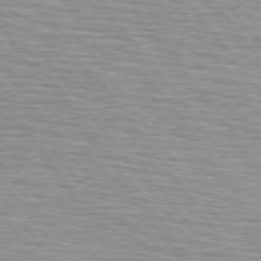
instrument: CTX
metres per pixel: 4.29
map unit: lApd
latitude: 74.9703
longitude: -75.8583
